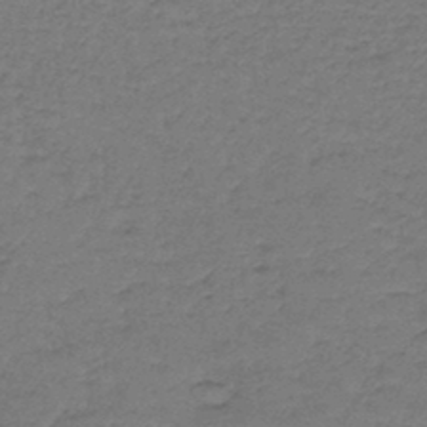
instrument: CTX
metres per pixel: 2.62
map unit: lHb
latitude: -43.9367
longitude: 66.5763
